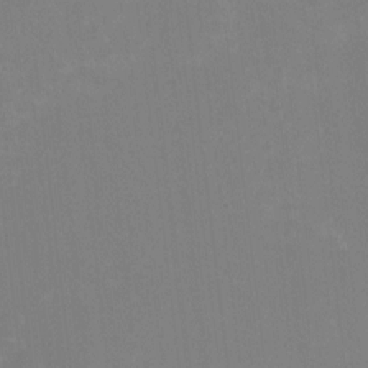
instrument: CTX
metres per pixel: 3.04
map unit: HNhu
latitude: -1.5022
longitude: -4.8947
